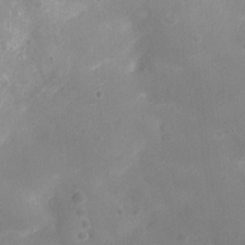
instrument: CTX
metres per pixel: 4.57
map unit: Ht
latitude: -11.7289
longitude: -21.3104
